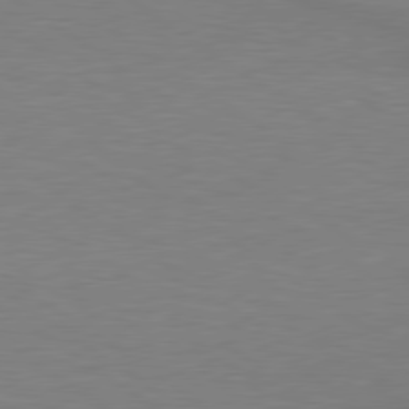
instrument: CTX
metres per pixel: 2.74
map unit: lApd
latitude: 79.1403
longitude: -95.1026
